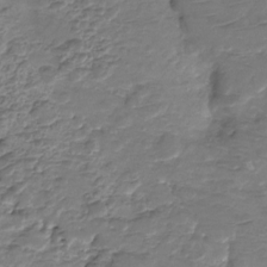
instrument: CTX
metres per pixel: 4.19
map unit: HNhu
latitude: -21.4265
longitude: 84.8785
